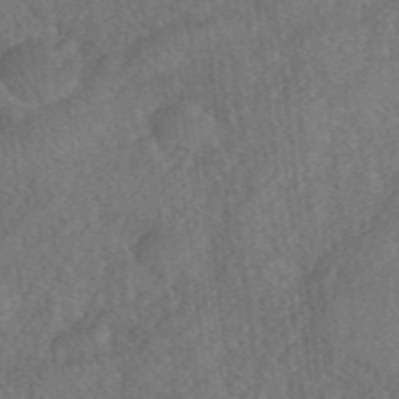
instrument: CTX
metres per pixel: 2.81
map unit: eHh
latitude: 39.8583
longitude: -55.8772
